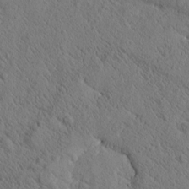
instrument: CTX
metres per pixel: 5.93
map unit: Htu
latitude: -0.3496
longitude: 175.5021
